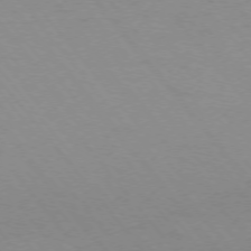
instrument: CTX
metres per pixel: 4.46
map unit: Ap
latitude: -75.6344
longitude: -69.4427
